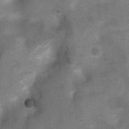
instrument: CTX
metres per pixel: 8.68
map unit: Ht
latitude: 4.2522
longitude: -28.5734
